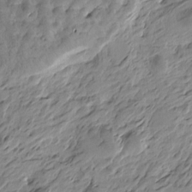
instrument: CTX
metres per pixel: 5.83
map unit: Htu
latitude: -4.7841
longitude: -178.4790
